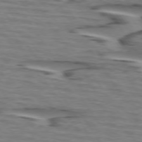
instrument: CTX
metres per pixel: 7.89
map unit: lApd
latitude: 74.0822
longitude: -71.2159
